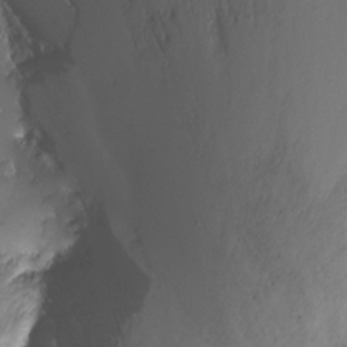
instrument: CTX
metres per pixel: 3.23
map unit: Nhu
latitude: -7.3131
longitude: -40.2333
